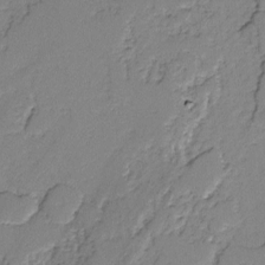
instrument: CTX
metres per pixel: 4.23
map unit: lAvf
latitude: -1.9745
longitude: -109.6127
